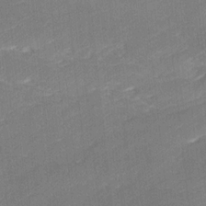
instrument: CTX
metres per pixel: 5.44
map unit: Ave
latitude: 17.2915
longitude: -137.3293
